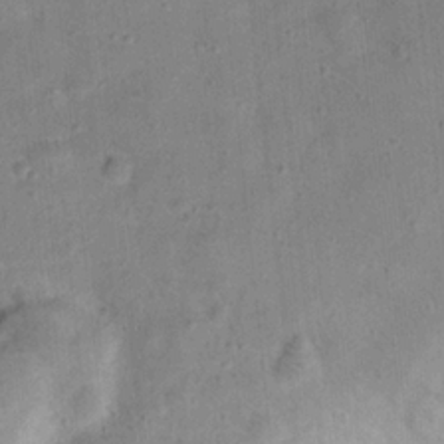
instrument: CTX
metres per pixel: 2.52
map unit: Hto
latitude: 13.0081
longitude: -38.7057
